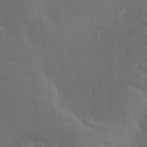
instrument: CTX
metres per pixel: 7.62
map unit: Ave
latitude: -7.2376
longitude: -122.2900
